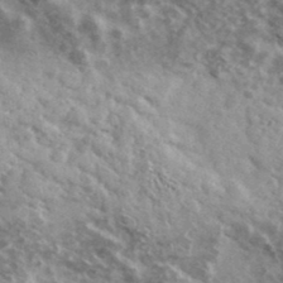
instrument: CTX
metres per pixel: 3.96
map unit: Ave
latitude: 38.5357
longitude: -108.2900
